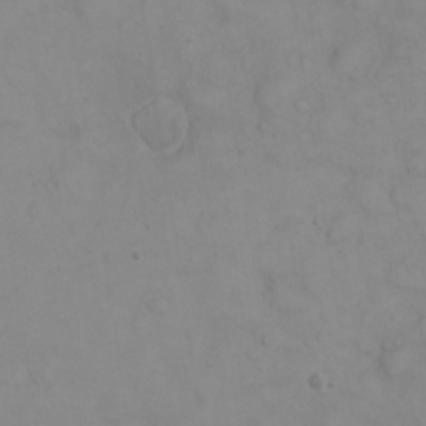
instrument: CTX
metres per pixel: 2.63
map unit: eHh
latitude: 22.9892
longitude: -59.1403
